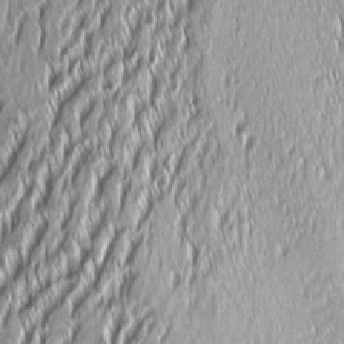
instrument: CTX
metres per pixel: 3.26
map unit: Aa
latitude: 8.2901
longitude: -131.7828
